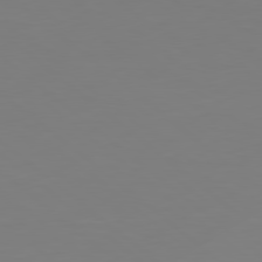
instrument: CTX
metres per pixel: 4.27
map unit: Hpe
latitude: 78.9136
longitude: -141.2159
